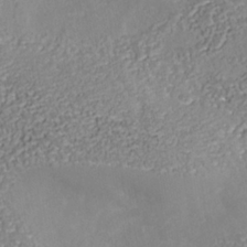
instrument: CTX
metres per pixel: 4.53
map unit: Nhu
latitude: -38.8408
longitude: -85.8206
